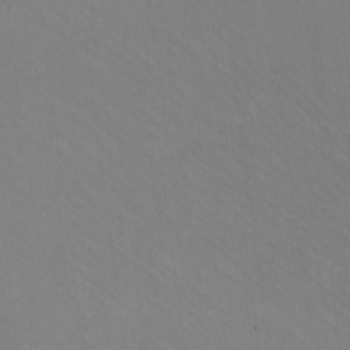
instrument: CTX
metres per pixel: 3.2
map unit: eHh
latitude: -10.8030
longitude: -64.7624
